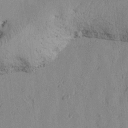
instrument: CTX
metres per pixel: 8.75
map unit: Htu
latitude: 2.3845
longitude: 179.1809
